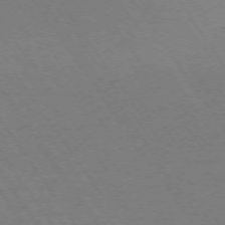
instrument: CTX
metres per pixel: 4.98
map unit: Ap
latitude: -74.1039
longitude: -70.5735
